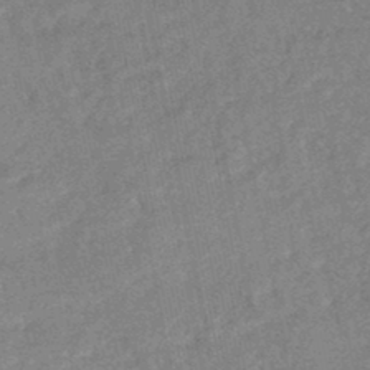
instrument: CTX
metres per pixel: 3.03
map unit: HNhu
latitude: -46.8975
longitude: 99.2187
